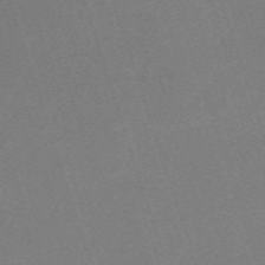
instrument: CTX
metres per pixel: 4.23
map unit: eHh
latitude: -63.3509
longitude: 50.3684
